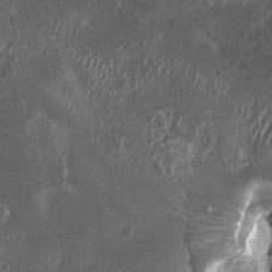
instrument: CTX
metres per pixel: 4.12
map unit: HNhu
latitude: 4.1011
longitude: -2.0444
